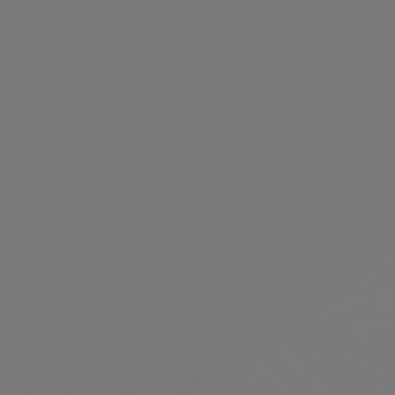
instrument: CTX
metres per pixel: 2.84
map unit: Hpe
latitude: 76.7246
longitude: -162.6113
